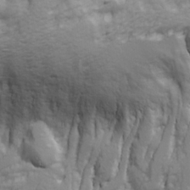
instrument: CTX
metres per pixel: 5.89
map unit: Ave
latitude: 22.4034
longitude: -132.7057
